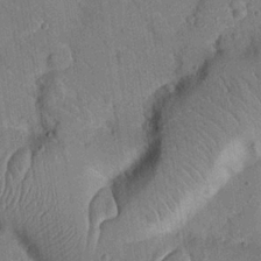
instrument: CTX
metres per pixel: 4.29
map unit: Nhu
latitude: 24.4412
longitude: -73.3293
